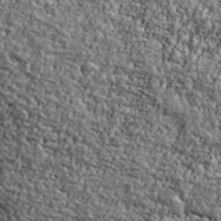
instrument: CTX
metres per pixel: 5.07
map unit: Ave
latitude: 42.0633
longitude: -110.8002
